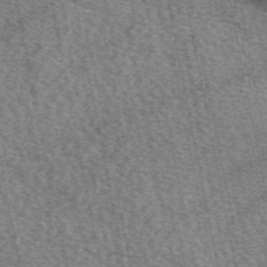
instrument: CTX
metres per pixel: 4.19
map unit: eAb
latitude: 50.3656
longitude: 114.8219
